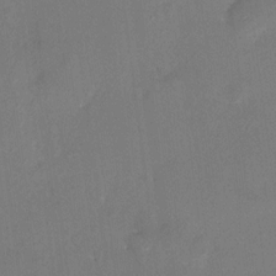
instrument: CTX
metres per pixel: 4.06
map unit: HNhu
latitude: 7.7450
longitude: 3.1053
